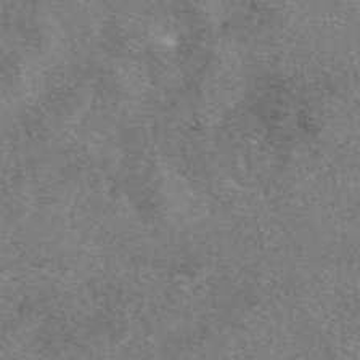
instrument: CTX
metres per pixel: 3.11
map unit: eAb
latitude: 48.9514
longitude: 109.5588
